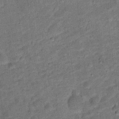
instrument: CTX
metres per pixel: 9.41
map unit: Ht
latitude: 9.5560
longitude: -39.0836
